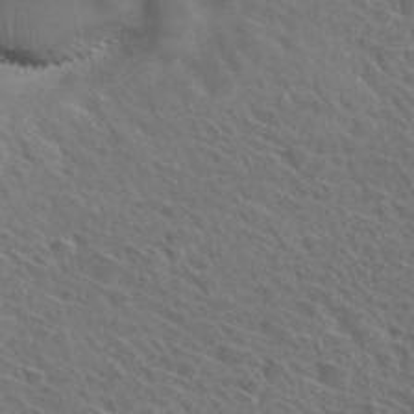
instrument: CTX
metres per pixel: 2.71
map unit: Hto
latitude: 31.6316
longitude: -47.2348
